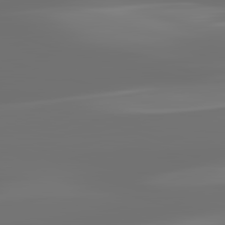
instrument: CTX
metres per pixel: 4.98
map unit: lApd
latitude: 83.2348
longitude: -129.6883
